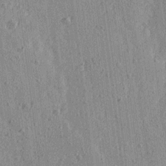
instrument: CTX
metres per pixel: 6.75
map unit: Ave
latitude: 15.6127
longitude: -105.3293
